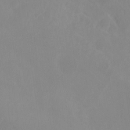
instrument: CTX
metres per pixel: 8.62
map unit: Ht
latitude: -15.2187
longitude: -55.1025
